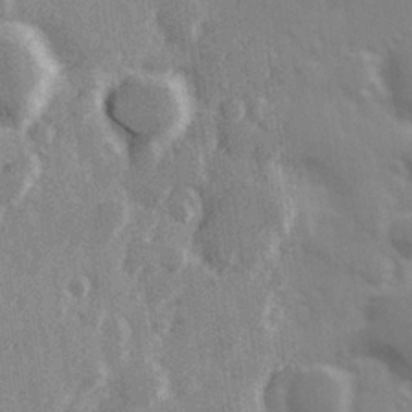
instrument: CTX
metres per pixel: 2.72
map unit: Hve
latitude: 26.3845
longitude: 147.8989
